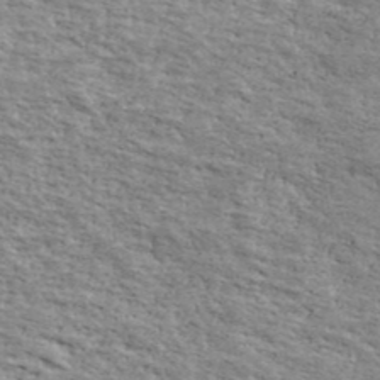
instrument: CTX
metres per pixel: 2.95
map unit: Ave
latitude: 41.1970
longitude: -109.7449
